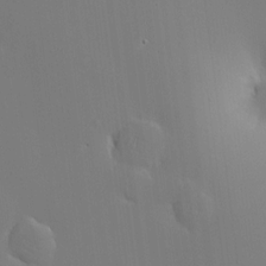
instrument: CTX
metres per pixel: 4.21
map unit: HNhu
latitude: 9.9339
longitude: 15.7100
